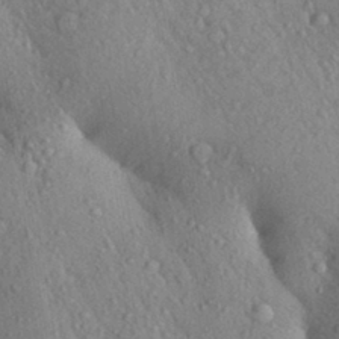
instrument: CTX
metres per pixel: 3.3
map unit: Aa
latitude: 29.3104
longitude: -148.1578
